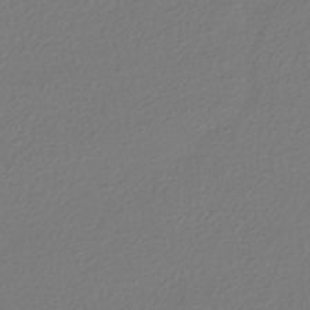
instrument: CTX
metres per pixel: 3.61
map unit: HNhu
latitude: -42.6140
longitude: 96.9920
